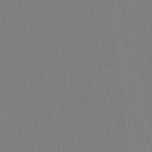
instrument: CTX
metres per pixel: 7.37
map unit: lAvf
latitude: 14.4412
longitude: -126.7813
